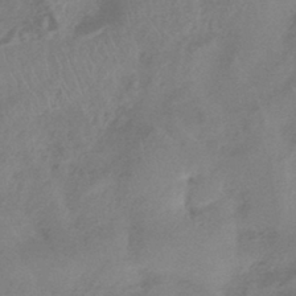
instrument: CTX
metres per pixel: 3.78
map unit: HNhu
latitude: -43.4454
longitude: 91.5210
